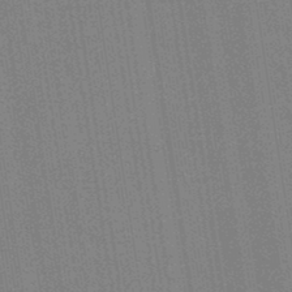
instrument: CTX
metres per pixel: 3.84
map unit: HNb
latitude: -44.3306
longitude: -41.0458
